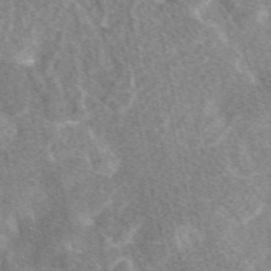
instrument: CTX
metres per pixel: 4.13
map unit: eAb
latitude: 47.5560
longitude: 119.4643
